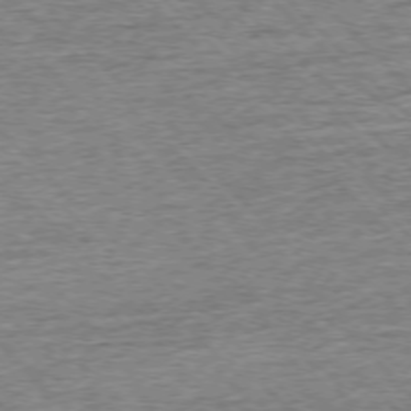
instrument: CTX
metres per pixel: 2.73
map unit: Ap
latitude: -75.9367
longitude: -91.6505
